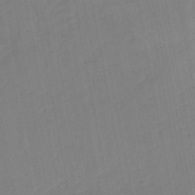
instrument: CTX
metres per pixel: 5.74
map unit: eHb
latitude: -49.3888
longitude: 84.5762
